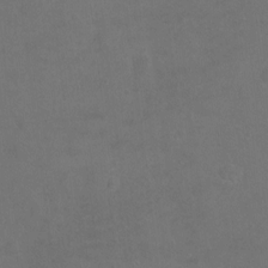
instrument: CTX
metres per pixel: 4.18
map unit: Hto
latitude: -7.5399
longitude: -35.8016
